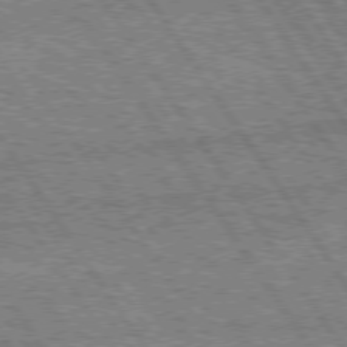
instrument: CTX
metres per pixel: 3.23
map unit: Hpe
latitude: 75.2537
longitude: -155.5371
